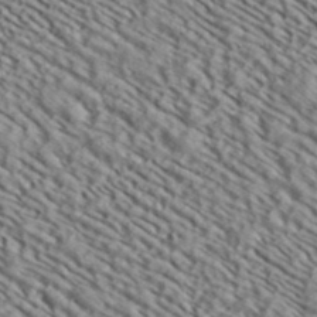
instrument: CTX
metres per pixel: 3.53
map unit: ANa
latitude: 39.9717
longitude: 30.7652
